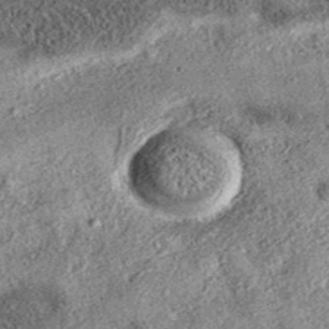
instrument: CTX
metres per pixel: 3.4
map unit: eAb
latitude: 37.1025
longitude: 107.0297
